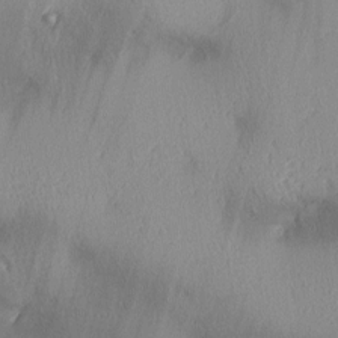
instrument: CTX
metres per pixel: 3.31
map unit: lAa
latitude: 4.4412
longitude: -117.3293
